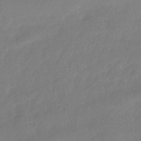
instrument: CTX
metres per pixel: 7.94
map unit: HNhu
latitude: -42.7085
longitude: 91.0676
